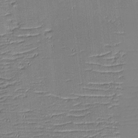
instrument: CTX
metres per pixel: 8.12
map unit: eHh
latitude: -4.1605
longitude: -81.5749
